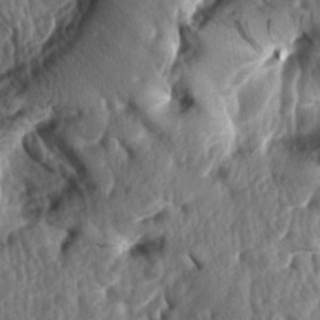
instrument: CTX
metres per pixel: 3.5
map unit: lAa
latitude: -7.5777
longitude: -126.8947
